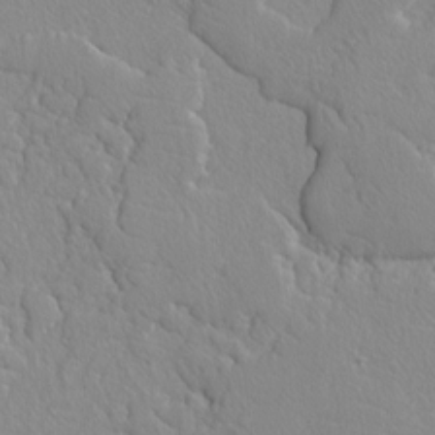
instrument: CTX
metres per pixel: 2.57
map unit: lAvf
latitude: -4.1794
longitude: -108.5545
